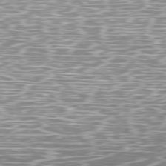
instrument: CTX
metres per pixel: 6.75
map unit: Ap
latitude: -79.4832
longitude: -71.6316
